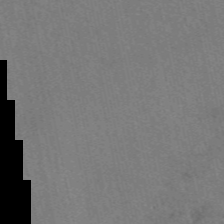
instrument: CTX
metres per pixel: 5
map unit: eAb
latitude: 51.6882
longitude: 114.8030
